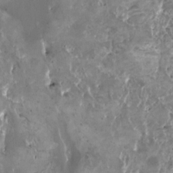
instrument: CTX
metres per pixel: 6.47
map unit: HNhu
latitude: 0.6679
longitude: 5.7477
